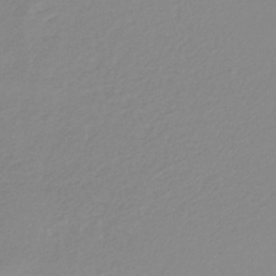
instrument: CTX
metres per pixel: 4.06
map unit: lHb
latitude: -44.0850
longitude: 68.2928
